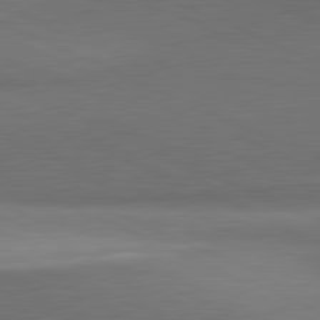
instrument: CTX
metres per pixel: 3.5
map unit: lApd
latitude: 81.7072
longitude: 153.3131
